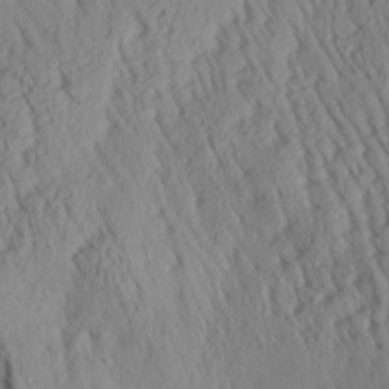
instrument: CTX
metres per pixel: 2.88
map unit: Aa
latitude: 28.9702
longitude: -134.1766
